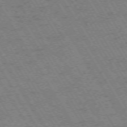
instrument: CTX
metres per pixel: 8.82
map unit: Hpe
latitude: -73.6344
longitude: 3.2942
